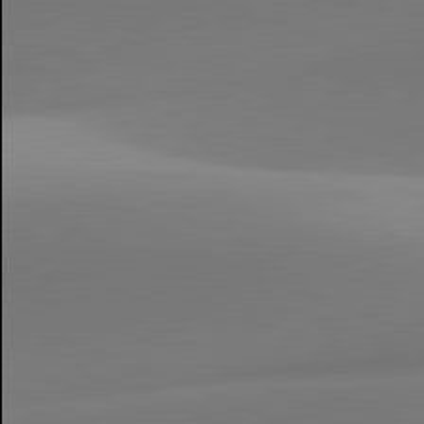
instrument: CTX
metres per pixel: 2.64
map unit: lApd
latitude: 81.6883
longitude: 142.0094
